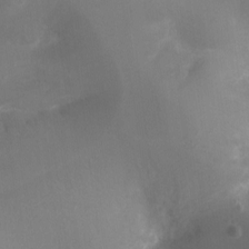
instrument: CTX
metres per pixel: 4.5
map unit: Ht
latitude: -17.7100
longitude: -44.1578
